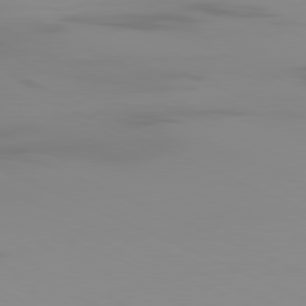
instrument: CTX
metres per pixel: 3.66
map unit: Ap
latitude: -81.2943
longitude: -61.3481
